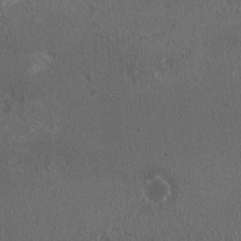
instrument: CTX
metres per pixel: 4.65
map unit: HNhu
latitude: 0.4223
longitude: 0.9731
